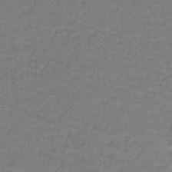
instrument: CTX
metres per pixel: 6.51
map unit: lHb
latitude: -43.2942
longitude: 58.8030
